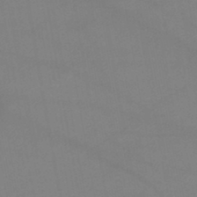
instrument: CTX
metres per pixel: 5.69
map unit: lHb
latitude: -46.3117
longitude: 67.6533
